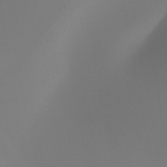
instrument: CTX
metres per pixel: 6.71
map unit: HNhu
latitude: -47.8611
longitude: 30.2361
